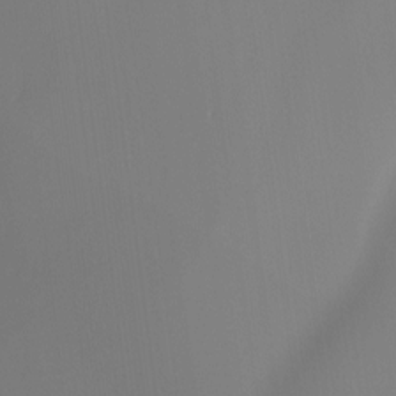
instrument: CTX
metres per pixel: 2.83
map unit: Ht
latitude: -14.8219
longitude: -51.6505
